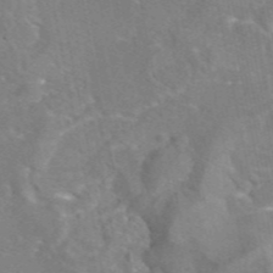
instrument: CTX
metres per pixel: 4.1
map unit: eAb
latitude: 45.4426
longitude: 107.6722
